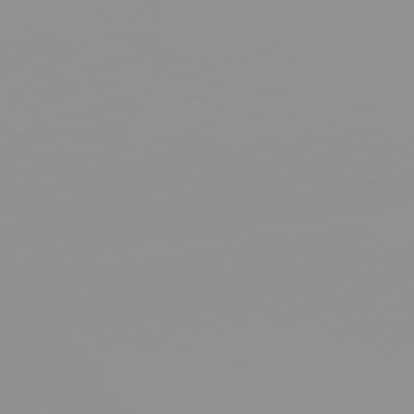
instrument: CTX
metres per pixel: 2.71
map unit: Hpe
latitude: 77.7260
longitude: -142.3845
